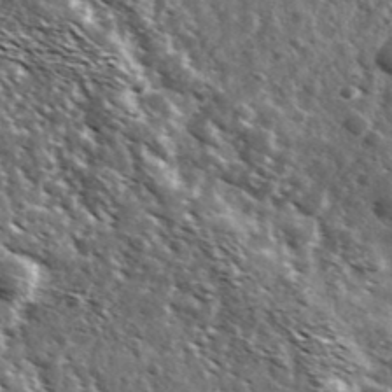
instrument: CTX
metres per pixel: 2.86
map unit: Ave
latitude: 37.7261
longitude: -108.1388
